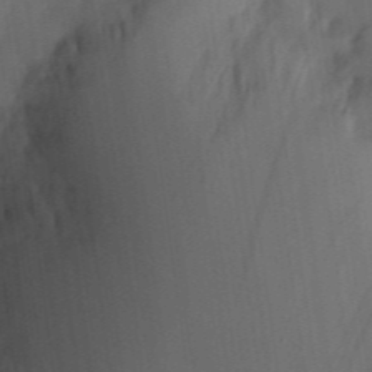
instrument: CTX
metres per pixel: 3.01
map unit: eHh
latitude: 5.1403
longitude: -73.9717
